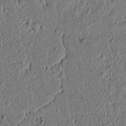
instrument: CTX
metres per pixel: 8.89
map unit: lAvf
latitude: 5.6316
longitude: 164.0850
